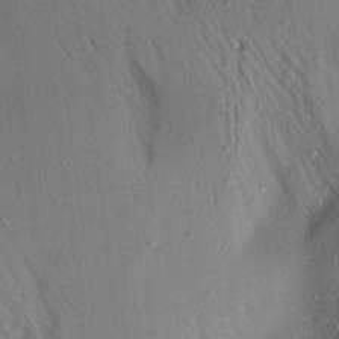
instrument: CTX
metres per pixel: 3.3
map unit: Aa
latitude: 17.9528
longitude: -148.8380
